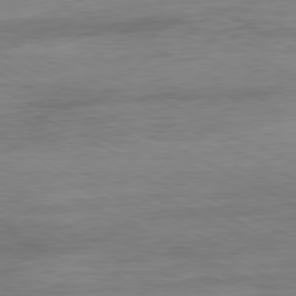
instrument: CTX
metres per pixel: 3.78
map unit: Ap
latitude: -80.3495
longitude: -82.7057
